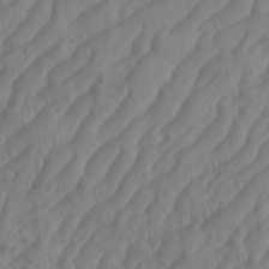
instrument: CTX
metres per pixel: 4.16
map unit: eHh
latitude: 35.5182
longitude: -137.8961
